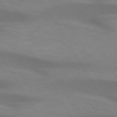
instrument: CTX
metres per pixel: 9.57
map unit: lApd
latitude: 73.1593
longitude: -53.2159
